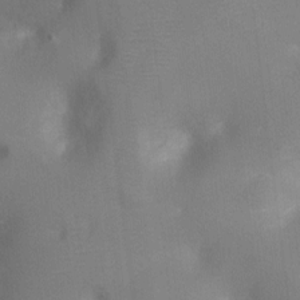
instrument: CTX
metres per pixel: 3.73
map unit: Ht
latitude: -7.7477
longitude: -24.2900
